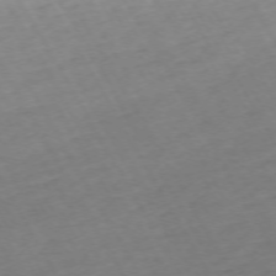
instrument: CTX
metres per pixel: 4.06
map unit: Hpe
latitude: -72.3495
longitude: 9.0486
